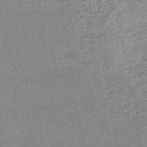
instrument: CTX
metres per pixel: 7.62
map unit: lHb
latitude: -40.1606
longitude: 70.9731
